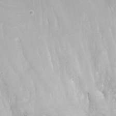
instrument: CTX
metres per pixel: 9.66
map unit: Nhu
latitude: -28.5196
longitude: -67.4426
